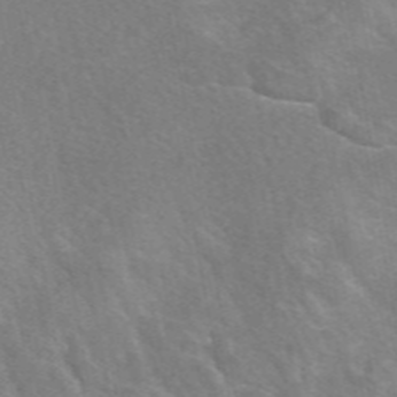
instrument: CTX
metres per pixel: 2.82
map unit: eAb
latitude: 48.3278
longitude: 119.2754
